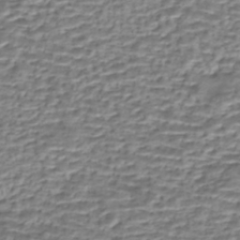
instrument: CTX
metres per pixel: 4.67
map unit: eHh
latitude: -43.5777
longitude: 119.7856
